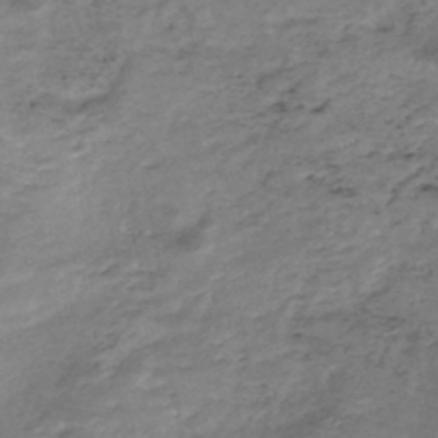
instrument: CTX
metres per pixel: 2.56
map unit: Nhe
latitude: -47.9745
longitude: -171.0269
